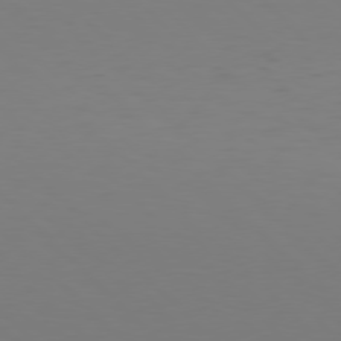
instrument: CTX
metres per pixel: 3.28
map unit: Hpe
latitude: 77.1970
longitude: -167.9717
